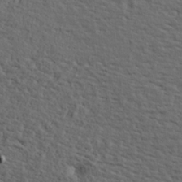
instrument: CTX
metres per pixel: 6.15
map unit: Hve
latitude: 23.9150
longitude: -97.2348
